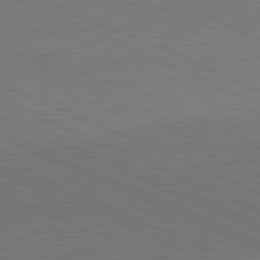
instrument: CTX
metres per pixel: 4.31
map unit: lApd
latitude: 81.8394
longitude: 148.3496
